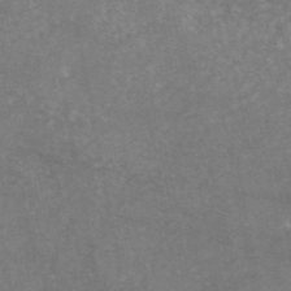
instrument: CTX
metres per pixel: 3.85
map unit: eAb
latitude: 46.8569
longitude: 120.6140
